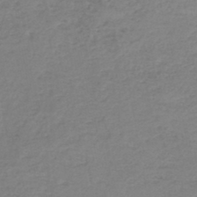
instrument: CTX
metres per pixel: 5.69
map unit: HNb
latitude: -44.9542
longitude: -45.8772
